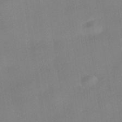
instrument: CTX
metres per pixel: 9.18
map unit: HNhu
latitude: -40.6140
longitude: 101.6154
